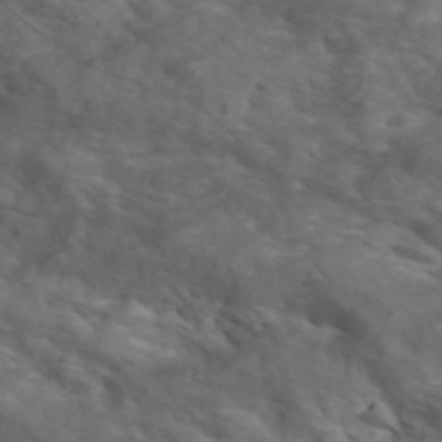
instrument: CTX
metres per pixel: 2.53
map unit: ANa
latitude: 42.1578
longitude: 14.5385
